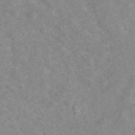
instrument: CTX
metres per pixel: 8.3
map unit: ANa
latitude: 42.9325
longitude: 25.5399
